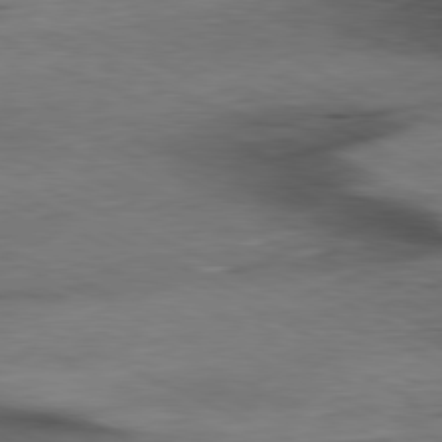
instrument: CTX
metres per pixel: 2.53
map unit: Ap
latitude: -81.0676
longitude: -91.1214
